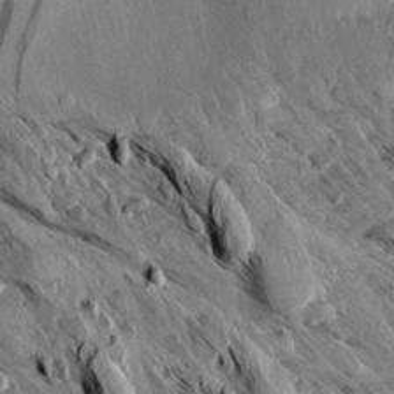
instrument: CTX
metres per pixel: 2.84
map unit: Aa
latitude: 12.7058
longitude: -141.9339
